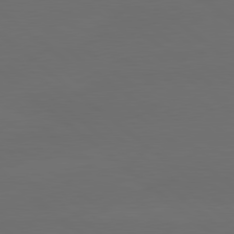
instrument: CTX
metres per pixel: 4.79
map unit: lApd
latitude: 80.1578
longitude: -115.3292
